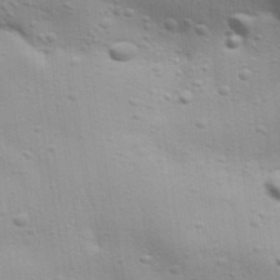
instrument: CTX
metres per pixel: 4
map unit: Aa
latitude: 31.8206
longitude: -133.4049
